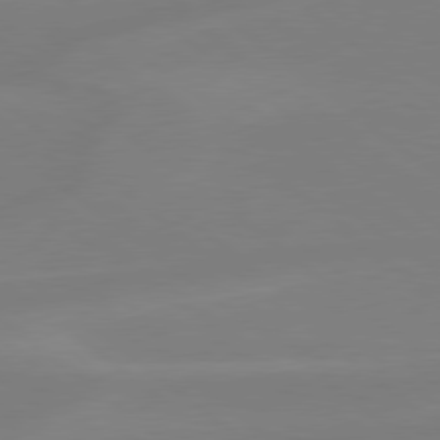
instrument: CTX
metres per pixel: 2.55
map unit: Hpe
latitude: 78.9325
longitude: -148.2334
